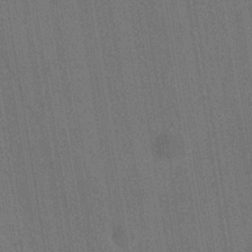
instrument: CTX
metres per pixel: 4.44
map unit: eHh
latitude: -39.1431
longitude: -26.6113
